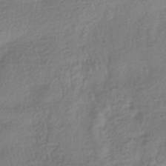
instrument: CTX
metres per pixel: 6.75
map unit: HNhu
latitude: -42.9730
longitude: 99.4454
